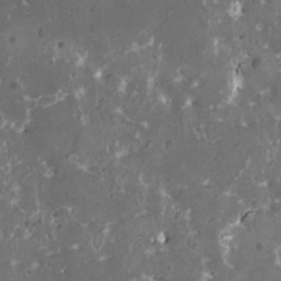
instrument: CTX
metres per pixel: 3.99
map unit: HNhu
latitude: 1.2725
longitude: 6.5385
